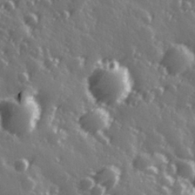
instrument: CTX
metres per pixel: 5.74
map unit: Hve
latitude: 27.9906
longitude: 147.0108
